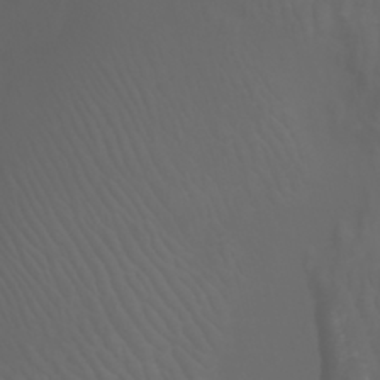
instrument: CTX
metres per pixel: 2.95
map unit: Nhu
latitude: -7.4454
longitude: -84.6680
